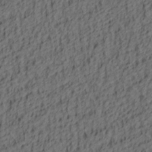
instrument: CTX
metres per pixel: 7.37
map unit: lAa
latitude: 4.4979
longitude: -114.4789
